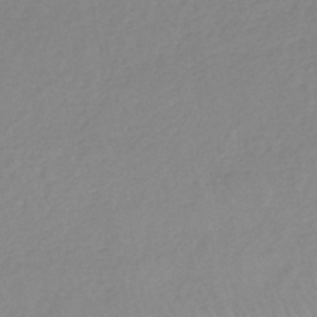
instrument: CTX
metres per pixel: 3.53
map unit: eHh
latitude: -45.5588
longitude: -29.0836
